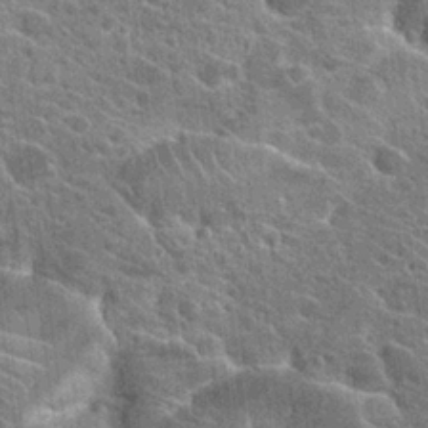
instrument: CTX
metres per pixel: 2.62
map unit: Hto
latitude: 24.1766
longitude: -39.6694
